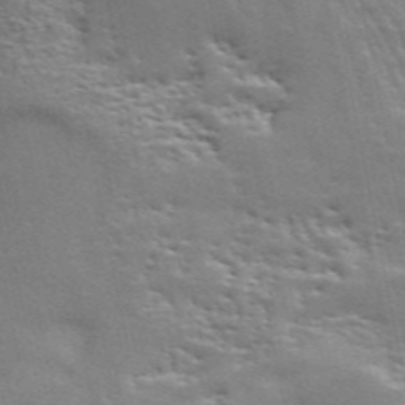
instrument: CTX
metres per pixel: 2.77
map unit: ANa
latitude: 49.4237
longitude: -79.7261
